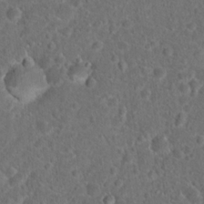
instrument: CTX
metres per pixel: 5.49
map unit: Hto
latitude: 17.8961
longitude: -41.5938
